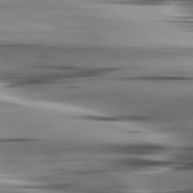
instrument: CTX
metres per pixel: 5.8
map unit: lApd
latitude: 80.4790
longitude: -122.7246
